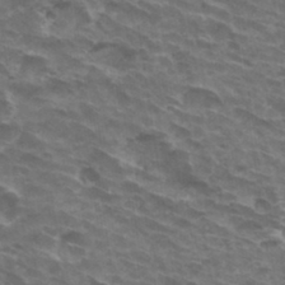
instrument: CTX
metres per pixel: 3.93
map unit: Hto
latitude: 33.0647
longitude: -42.9514
